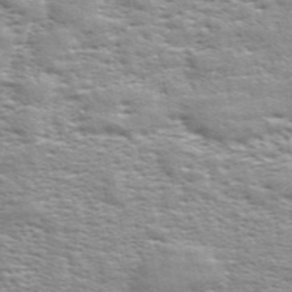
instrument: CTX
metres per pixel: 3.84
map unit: ANa
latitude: 49.6316
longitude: -74.5924
